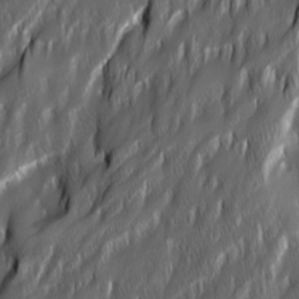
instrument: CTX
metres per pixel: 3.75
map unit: Ave
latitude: 15.8206
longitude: -135.2159
